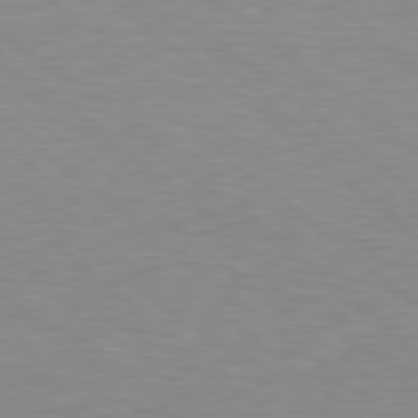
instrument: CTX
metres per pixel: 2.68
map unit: lApd
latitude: 79.2159
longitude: -88.6491
